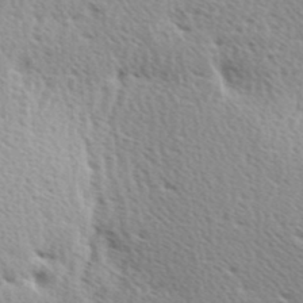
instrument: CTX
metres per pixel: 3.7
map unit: Ave
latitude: 10.4034
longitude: -107.1403
